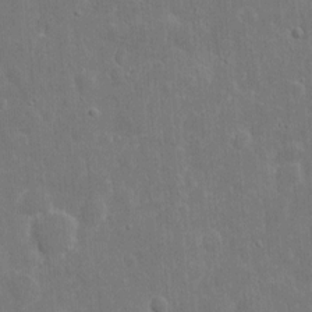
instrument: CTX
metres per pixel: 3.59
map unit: eHh
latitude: 9.9528
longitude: -72.5924
